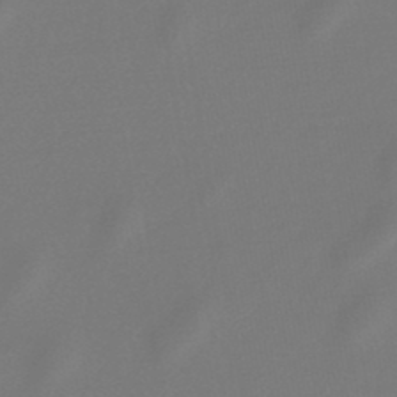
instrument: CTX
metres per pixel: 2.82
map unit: lHb
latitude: -46.8219
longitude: 72.7463
